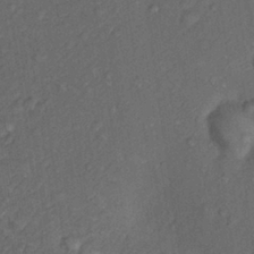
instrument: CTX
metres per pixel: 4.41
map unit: Nhu
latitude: 9.6883
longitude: -25.8961
